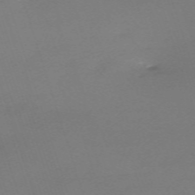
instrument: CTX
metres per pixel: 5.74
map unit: eHh
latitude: -62.6896
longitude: 53.3509
